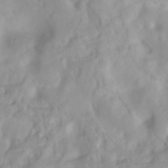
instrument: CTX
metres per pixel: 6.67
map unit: Htu
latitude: -4.5573
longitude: 137.8611
